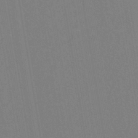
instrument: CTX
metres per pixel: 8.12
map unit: eHh
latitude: -43.0675
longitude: -31.9151
